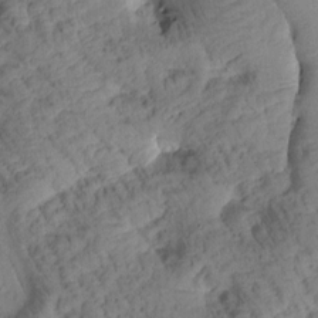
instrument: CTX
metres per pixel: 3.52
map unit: Htu
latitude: 0.7435
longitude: 174.7463
